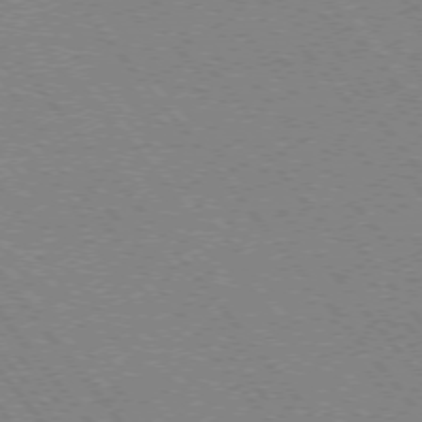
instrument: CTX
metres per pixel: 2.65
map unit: Ap
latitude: -75.9367
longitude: -95.5560
